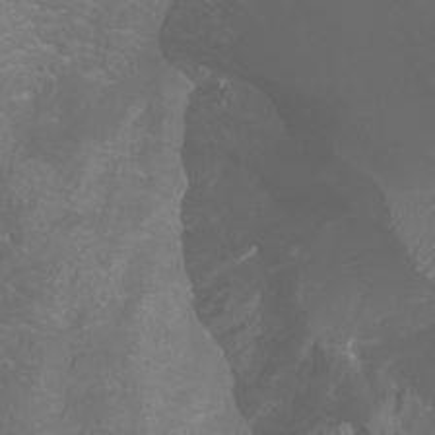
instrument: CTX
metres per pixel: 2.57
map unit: Htu
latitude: -6.2361
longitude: -72.5735
